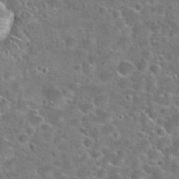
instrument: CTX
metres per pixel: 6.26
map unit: Hto
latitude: 24.5734
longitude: -46.9514
